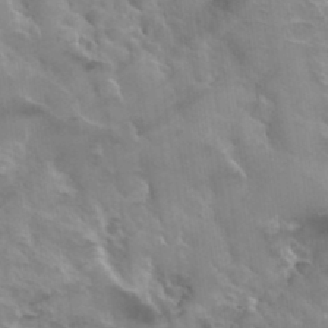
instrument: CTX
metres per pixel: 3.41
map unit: Hto
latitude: 34.9135
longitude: -44.7624
